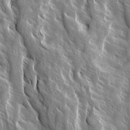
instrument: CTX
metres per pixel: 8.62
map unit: Ave
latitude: 14.8002
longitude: -133.3293
